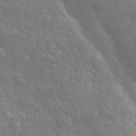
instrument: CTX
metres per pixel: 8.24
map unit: eHh
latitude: 32.5357
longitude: -70.3845
